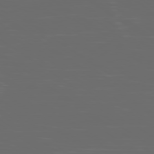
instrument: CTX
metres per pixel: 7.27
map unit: Ap
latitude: -79.6721
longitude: -59.2348
